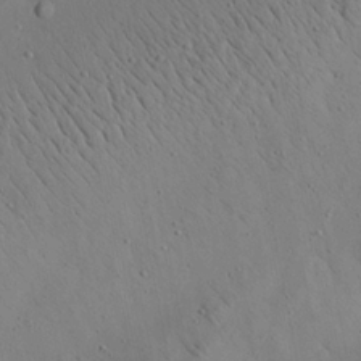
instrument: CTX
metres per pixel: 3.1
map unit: Aa
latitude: 22.7624
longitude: -142.4034
